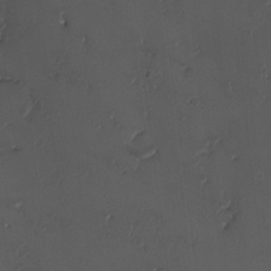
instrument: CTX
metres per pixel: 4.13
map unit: eHh
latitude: -3.4454
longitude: 20.1039
